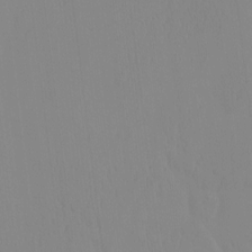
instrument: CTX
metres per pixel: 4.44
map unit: HNhu
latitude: -4.7463
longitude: 14.7652
